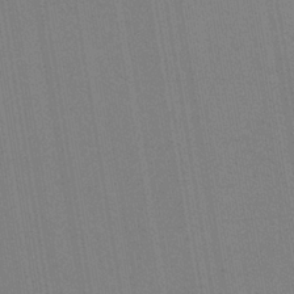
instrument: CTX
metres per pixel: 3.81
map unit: HNb
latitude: -33.4644
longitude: 54.7652
